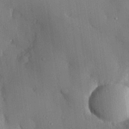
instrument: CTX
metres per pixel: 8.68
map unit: eHh
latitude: 28.0255
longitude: -79.4238
